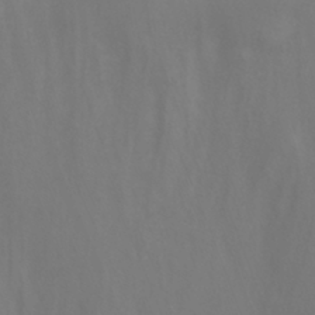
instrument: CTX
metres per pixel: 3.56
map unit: Nhu
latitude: -7.6910
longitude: -72.5546
